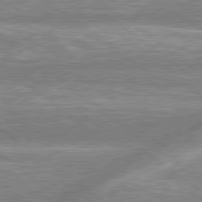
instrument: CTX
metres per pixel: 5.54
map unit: lApd
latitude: 79.0648
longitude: -158.5546
